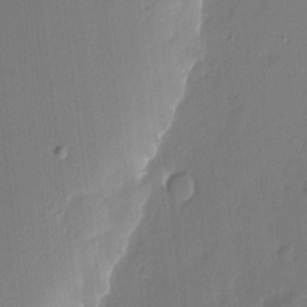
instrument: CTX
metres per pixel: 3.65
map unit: eHh
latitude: 3.2915
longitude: -77.2348
